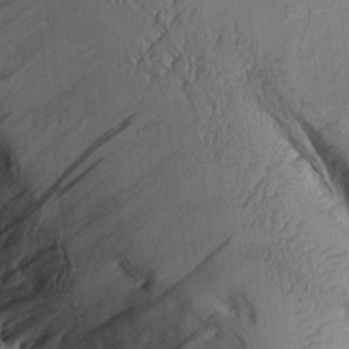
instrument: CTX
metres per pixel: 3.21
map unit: Aa
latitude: 9.7072
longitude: -127.3482
